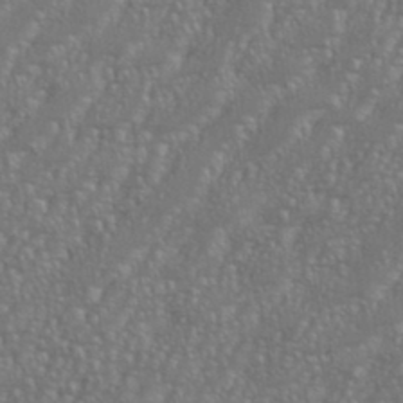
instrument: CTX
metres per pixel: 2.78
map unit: eHh
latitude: 35.7827
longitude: -132.6868
